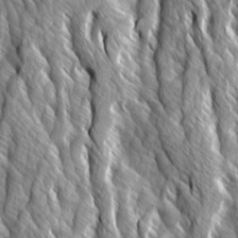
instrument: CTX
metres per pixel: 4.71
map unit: Ave
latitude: 14.5168
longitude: -133.7450
